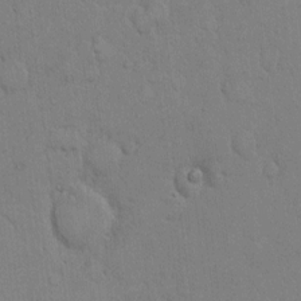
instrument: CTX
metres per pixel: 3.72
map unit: Hto
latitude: 9.1592
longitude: -61.0836
